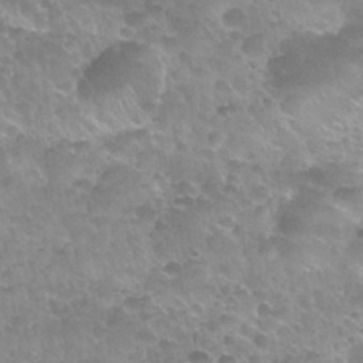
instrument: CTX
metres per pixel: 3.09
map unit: Nhu
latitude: 27.5938
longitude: -54.9325
